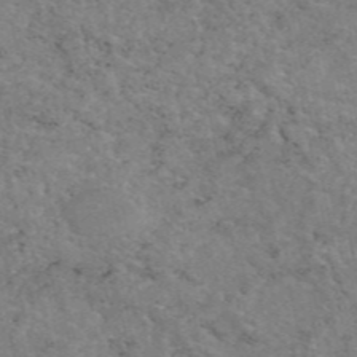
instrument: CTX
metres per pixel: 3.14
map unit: eAb
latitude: 47.9528
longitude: 116.0849
